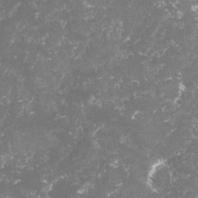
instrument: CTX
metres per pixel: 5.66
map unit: lHvf
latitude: -15.6722
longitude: -98.4978
